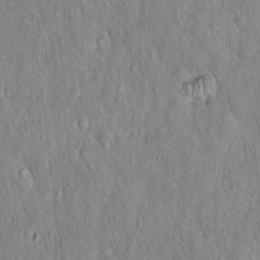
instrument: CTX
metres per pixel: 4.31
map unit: Hto
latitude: 16.0444
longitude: -57.6882
